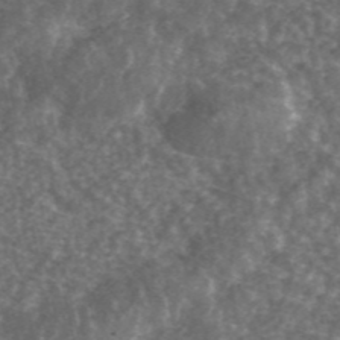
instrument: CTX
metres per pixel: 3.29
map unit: ANa
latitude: 44.6490
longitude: 29.7667
